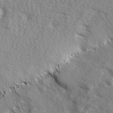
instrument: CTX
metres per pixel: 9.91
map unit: Ave
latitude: 13.1781
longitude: -101.5371
